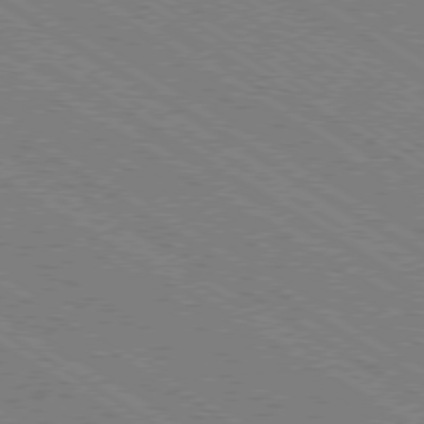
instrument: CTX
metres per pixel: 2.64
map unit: Ap
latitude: -79.4454
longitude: -79.3104
